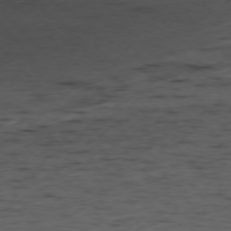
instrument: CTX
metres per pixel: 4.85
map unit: Ap
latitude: -76.7085
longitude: -91.6694
